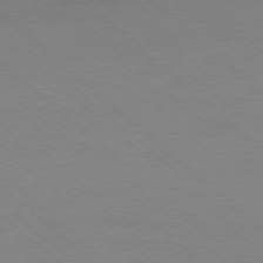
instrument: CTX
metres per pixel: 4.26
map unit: Ap
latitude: -78.3873
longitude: -70.3278
